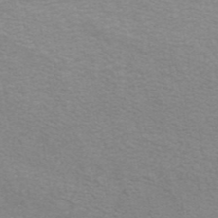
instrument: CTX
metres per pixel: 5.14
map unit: ANa
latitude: 42.4412
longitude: 26.7652
